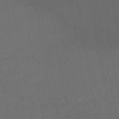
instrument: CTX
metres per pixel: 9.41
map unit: HNhu
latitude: -45.8422
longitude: 93.1242
